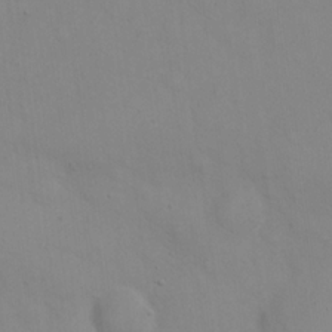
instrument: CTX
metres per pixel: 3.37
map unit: eHh
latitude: 21.1781
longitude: -61.5938
